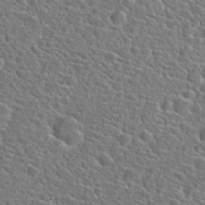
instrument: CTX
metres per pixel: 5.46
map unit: Hto
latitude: 23.5749
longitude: -45.3292
